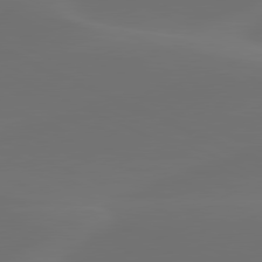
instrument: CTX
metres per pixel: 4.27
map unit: lApd
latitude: 80.6490
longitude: -82.7057
